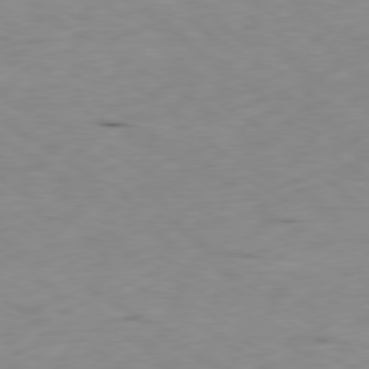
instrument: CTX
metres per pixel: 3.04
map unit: Ap
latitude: -79.7477
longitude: -100.7057
